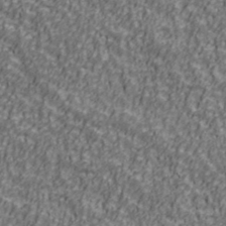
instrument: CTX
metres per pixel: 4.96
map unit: Ave
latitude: 41.5560
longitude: -113.1781
